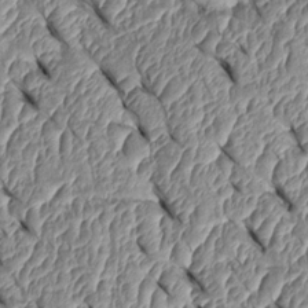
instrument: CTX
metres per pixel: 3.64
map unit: Htu
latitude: 1.6694
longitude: 148.1417
